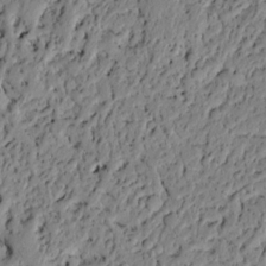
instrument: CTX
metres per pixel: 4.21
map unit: lAvf
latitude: 5.3104
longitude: 164.9731
